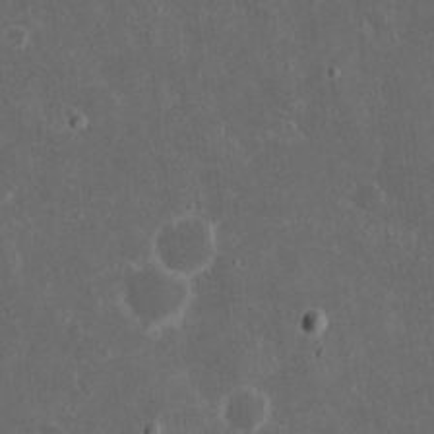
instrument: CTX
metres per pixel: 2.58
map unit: eHh
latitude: 16.8380
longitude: -73.4994
